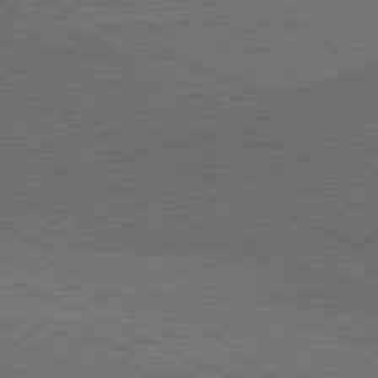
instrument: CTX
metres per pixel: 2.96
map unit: lApd
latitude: 81.4426
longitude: 148.3685
